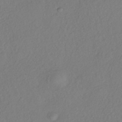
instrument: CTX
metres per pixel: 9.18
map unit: eHh
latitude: -41.9178
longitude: 118.7463
